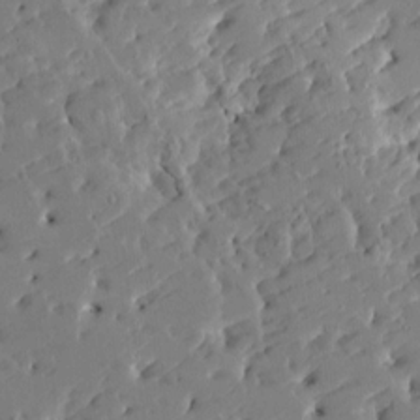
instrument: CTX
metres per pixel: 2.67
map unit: HNhu
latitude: 6.1767
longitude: -5.1214
